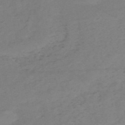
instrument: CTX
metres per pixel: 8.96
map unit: HNb
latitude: -54.7841
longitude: -44.3278
